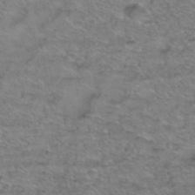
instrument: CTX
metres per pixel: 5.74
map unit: Hto
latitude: 39.1592
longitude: -44.4790
